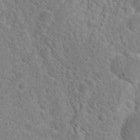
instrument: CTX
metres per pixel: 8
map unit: Hto
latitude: 19.0647
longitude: -38.3278
